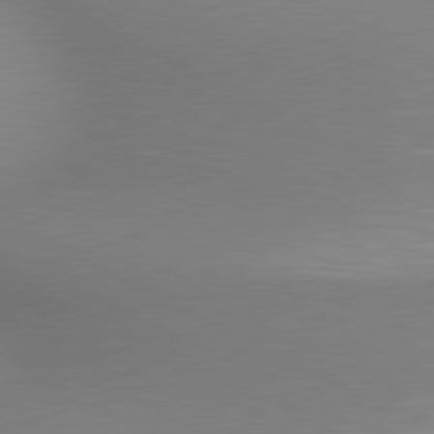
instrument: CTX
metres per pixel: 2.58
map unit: lApd
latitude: 80.5168
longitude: 131.8611
